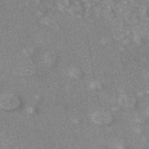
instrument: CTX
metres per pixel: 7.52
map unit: eAb
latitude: 48.0822
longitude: 121.0297
